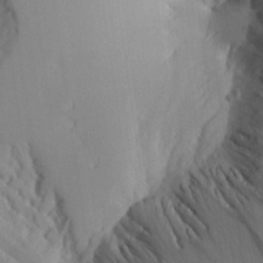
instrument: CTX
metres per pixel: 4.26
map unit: Aa
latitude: 25.0458
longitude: -132.2523
